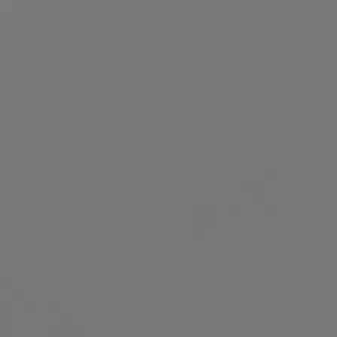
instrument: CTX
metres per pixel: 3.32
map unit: Ap
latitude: -76.5385
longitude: -63.1403
